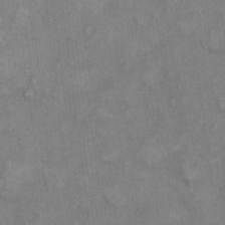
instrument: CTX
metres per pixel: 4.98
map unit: eHh
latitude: 7.9906
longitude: -62.8002
